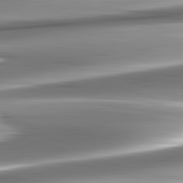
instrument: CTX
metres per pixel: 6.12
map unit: lApd
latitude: 82.8380
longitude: -140.1955
